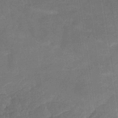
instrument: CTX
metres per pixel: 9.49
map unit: HNb
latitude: -32.2362
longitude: 57.3321
